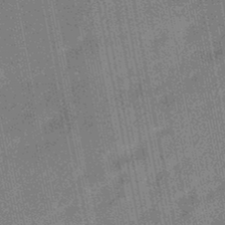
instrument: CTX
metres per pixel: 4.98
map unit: HNhu
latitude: -45.5966
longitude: 90.6519
